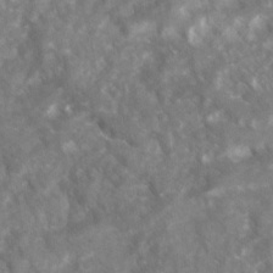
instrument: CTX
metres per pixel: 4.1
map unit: Ave
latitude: 17.1214
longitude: -130.8569
